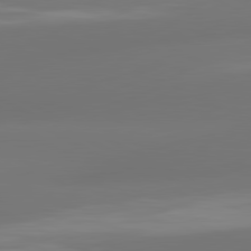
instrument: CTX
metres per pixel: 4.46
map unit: lApd
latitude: 81.3482
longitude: -164.4979
